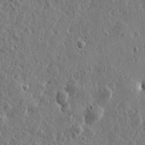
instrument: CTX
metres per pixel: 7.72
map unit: Htu
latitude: 0.0822
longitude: -178.1578
